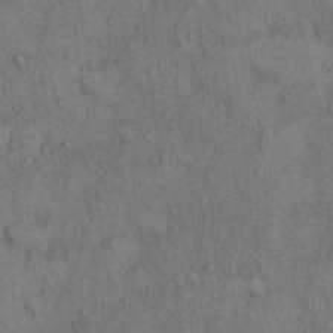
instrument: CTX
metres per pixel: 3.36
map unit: Hto
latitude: 11.1970
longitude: -59.3671
